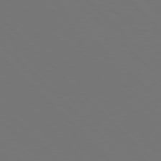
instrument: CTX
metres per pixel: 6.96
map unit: Hpe
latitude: 77.4048
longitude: -169.8395
